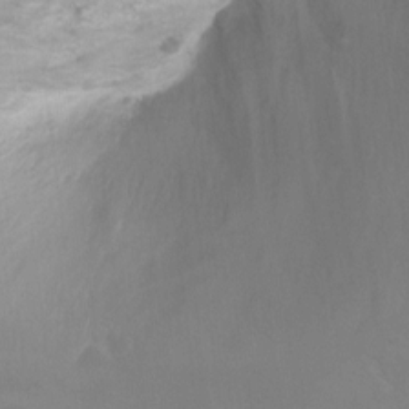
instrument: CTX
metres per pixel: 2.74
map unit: Ht
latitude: -6.5196
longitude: -38.0255
